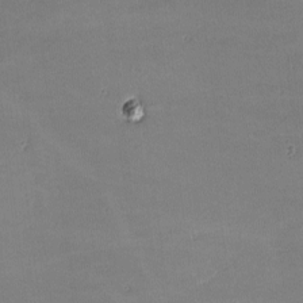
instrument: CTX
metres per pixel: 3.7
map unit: lHvf
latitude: -9.4643
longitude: -101.2348
